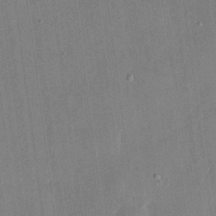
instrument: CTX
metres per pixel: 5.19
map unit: eHh
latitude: 17.7639
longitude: -69.9339
